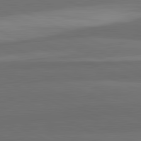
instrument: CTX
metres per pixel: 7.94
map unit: lApd
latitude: 82.2333
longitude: 157.4643
